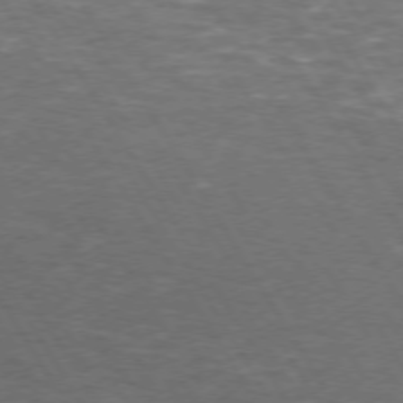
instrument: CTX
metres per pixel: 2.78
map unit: Hpe
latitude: 72.4979
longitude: -124.5923
